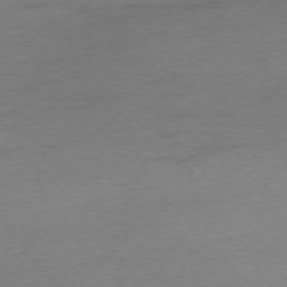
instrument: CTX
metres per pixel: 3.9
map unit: Ap
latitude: -75.5588
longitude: -72.2523
